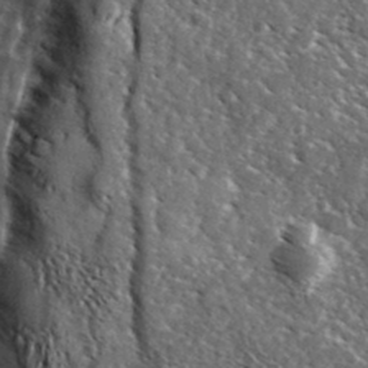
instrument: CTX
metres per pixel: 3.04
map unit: Ave
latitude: 37.2915
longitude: -110.2901
